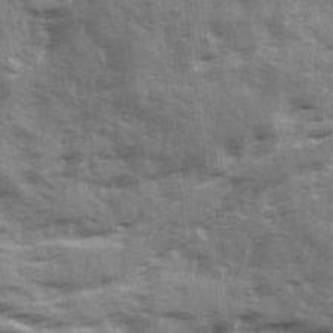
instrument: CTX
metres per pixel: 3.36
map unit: Ave
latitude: 12.8002
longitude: -103.1403
